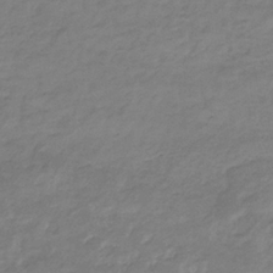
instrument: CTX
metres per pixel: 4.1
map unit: eHb
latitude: -33.3510
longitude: 71.4643
